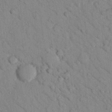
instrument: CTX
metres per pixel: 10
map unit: Nhu
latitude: 24.0633
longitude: -74.7624
